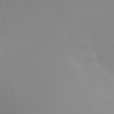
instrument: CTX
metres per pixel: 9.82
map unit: Ht
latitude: -12.7841
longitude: -44.8002
